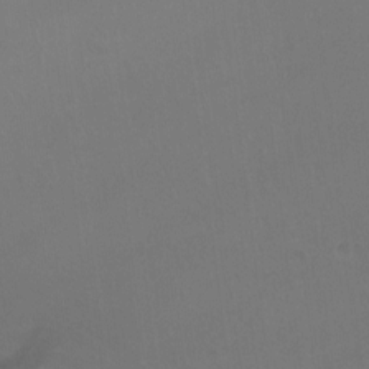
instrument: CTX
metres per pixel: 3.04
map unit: Ht
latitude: -8.7085
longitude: -37.9906
